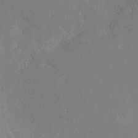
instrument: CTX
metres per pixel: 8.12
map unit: Ht
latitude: -4.9163
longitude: -61.4237
